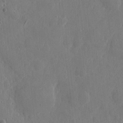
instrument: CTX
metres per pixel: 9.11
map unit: eHh
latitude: 6.5735
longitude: -72.9514
